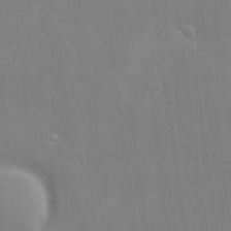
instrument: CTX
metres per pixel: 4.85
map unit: Hve
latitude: -10.6896
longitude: 174.2172
